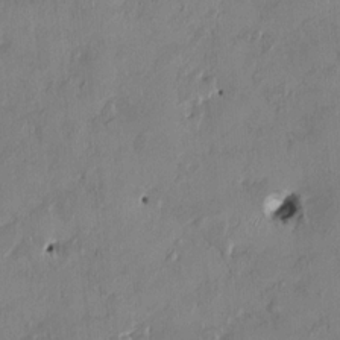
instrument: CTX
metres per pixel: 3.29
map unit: HNhu
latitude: 1.1025
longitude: -5.6505
